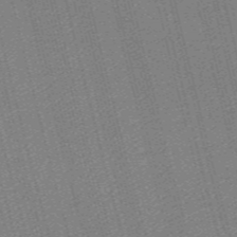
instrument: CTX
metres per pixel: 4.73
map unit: lHb
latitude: -47.1809
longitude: 59.1431
